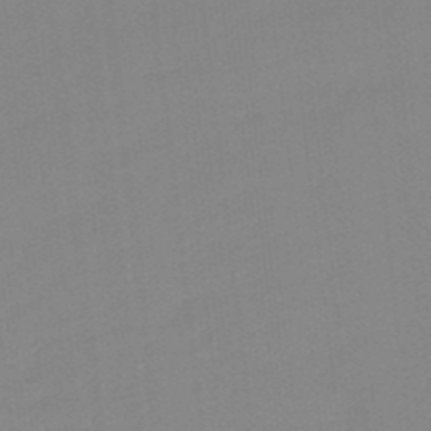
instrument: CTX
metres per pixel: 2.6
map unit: lHb
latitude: -49.4266
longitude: 81.2754
